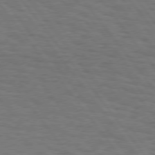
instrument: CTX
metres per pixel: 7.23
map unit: Hpe
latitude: 75.6883
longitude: -136.6302
